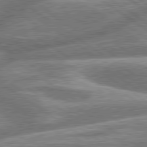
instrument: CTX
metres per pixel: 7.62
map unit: lApd
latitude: 79.8395
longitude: -159.2537
